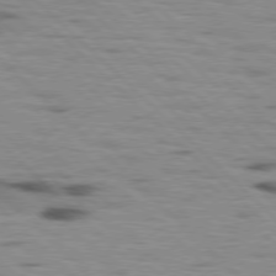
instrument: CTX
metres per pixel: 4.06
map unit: lApd
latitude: 77.1592
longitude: -49.2348
